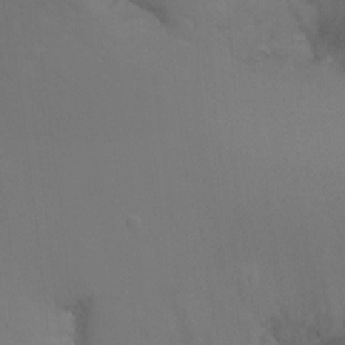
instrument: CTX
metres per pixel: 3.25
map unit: Ht
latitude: -9.7100
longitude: -37.3482
